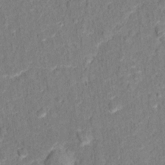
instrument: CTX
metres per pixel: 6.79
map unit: Hto
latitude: 12.8758
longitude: -38.3467
